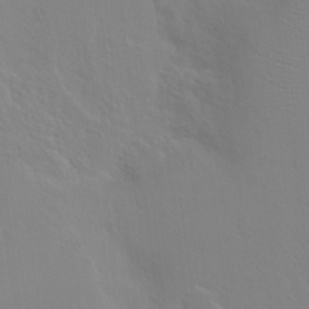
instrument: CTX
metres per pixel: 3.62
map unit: Hto
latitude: 18.0444
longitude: -39.7261
